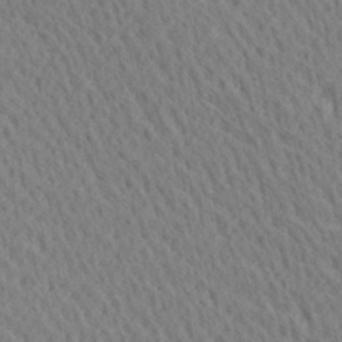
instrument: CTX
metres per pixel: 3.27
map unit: Ave
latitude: 21.0270
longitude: -139.4615
